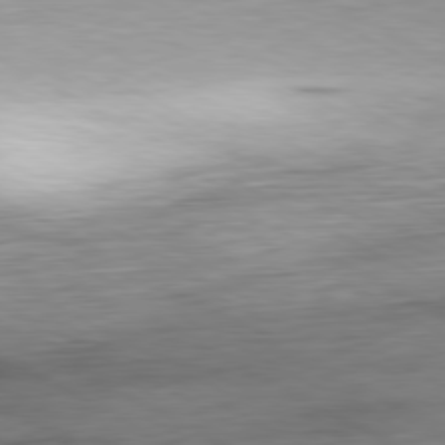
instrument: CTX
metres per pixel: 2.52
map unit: Ap
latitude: -80.7652
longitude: -83.7449
